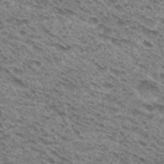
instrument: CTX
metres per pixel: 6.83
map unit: Hto
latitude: 31.7828
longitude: -46.8947
